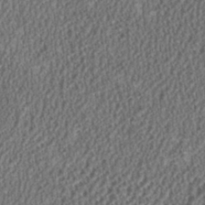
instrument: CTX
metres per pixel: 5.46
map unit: HNhu
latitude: 1.0458
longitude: 0.1795
